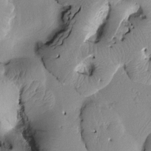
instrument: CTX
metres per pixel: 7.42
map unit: Htu
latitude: 2.3845
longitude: 177.2943
